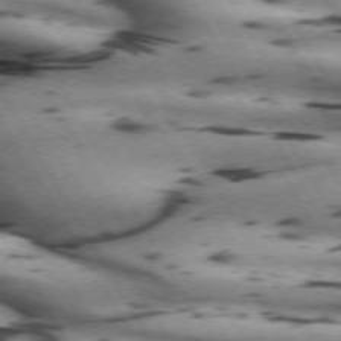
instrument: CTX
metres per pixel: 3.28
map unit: lApd
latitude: 71.8205
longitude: -52.2334
